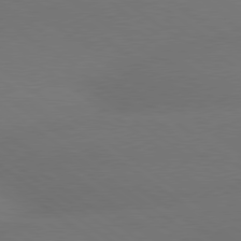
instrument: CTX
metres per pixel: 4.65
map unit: lApd
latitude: 79.0459
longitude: -151.5560
